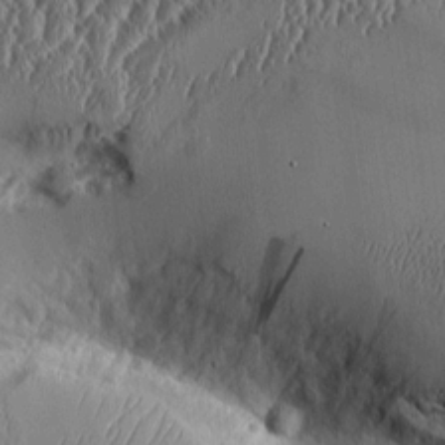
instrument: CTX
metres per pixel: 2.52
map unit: Aa
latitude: 9.5371
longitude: -129.6316
